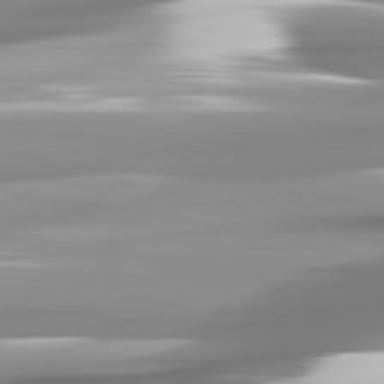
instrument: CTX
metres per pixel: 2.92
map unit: lApd
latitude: 82.0444
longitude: -142.0822
